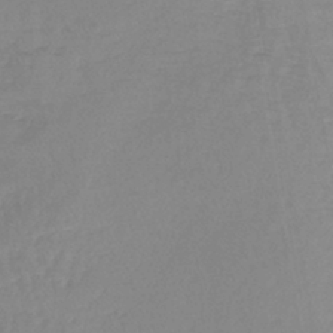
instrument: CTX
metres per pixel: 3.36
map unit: lHb
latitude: -42.0283
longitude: 59.6154
